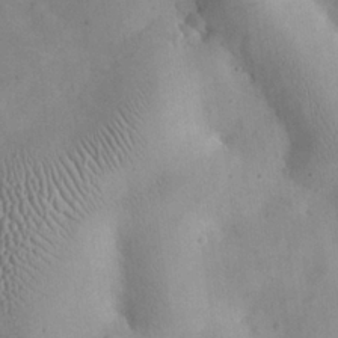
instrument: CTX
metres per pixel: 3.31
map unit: eHh
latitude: 25.4993
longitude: -67.0836
